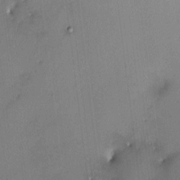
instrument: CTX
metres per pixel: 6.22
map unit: HNhu
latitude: 7.4615
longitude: 8.0850
